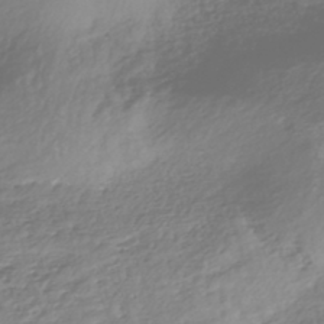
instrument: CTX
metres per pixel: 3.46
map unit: HNhu
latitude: -44.9164
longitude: 99.2943
